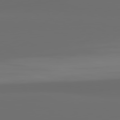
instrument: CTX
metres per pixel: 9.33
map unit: lApd
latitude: 81.8772
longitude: 163.6722
